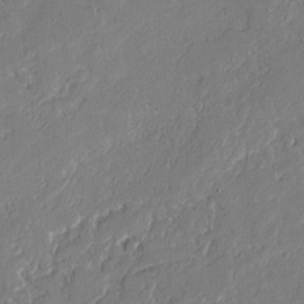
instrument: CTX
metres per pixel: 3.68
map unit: lAvf
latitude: -0.5196
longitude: -106.7813
